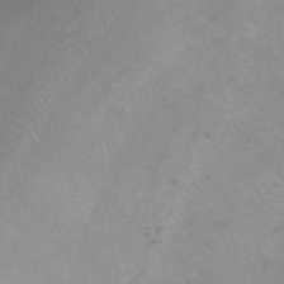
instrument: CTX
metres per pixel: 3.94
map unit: Ht
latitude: -0.1039
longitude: -33.0458
